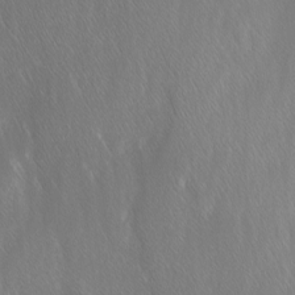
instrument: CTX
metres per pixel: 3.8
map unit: Ave
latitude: 9.3671
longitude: -105.1215
